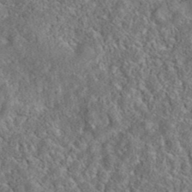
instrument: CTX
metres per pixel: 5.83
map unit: eAb
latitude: 35.8016
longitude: 115.9367
